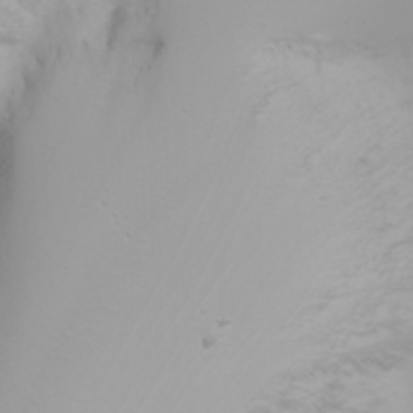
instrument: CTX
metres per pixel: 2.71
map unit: Nhu
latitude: -6.6707
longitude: -84.2145
